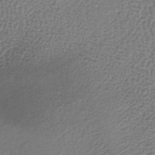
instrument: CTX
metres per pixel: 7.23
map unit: lHb
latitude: -39.0487
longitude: 61.6533
